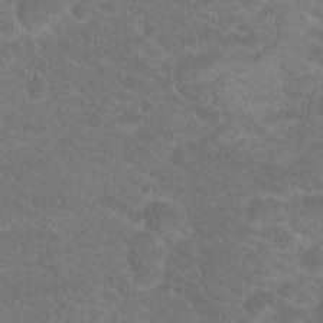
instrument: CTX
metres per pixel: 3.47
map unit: Hto
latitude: 19.2159
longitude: -37.9528
